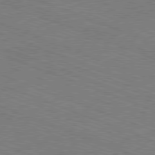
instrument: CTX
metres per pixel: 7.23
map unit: Ap
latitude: -81.2943
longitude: -74.8191
